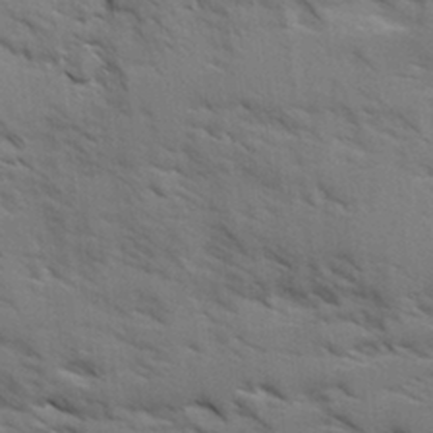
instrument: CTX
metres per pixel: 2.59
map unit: Ave
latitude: 1.7260
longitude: -110.2334
